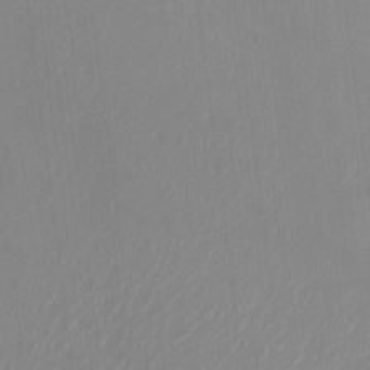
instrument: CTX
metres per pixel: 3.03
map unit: HNhu
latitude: -1.3699
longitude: -7.1970
